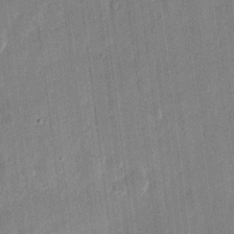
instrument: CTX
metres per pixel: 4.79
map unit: eHh
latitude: 11.0270
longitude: -70.5735
